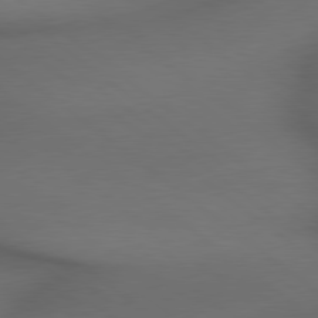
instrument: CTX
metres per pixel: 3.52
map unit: lApd
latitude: 79.3104
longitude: -172.7435
